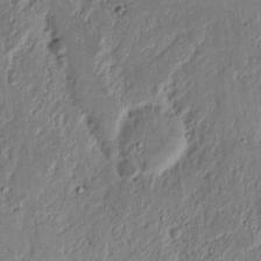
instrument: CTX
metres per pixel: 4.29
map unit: Nhu
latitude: 18.4601
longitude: -72.9325
